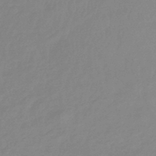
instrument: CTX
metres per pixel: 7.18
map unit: eHb
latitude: -45.6911
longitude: 84.2361
